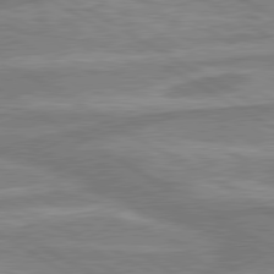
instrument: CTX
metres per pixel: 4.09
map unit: lApd
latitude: 80.1956
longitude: -177.8205
